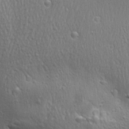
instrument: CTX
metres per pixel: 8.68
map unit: Ave
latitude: 22.2333
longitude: -136.9136
